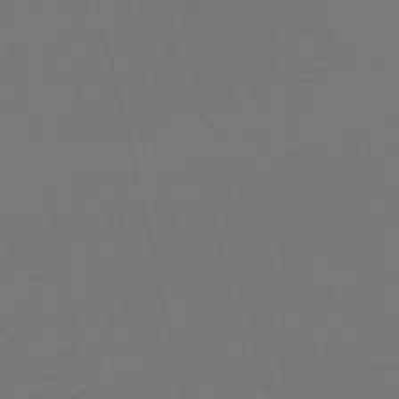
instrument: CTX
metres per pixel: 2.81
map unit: HNb
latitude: -55.9745
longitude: -43.0647
